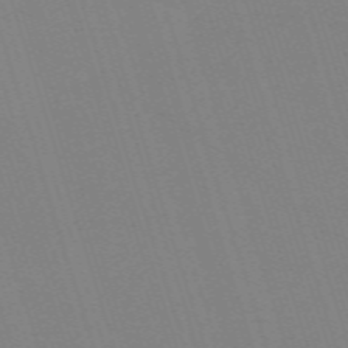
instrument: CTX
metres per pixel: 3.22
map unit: eHh
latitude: -62.8786
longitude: 50.8597
